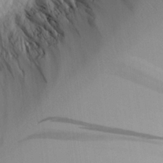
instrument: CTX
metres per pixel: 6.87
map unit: Aa
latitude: 25.4237
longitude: -132.4601
